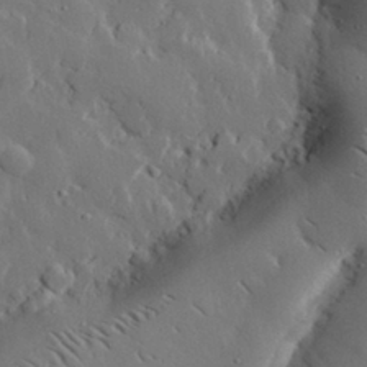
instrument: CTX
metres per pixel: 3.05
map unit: eHh
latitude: 30.1389
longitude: -80.6113
